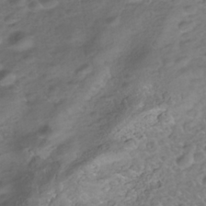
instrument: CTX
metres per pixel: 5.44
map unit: Nhe
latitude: -40.9542
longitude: -100.5168
